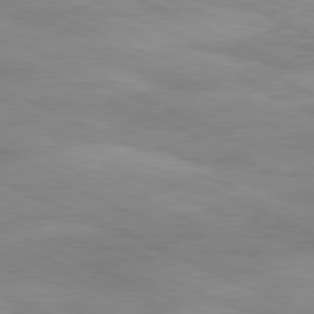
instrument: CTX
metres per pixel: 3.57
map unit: Ap
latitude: -81.5399
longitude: -81.8961
